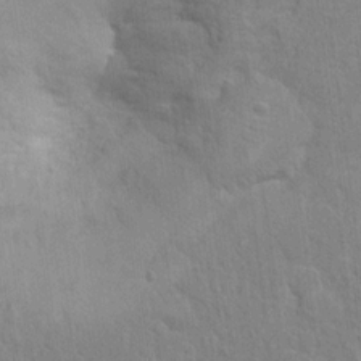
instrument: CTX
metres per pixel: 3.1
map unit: Hto
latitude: 13.3104
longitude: -37.9339
